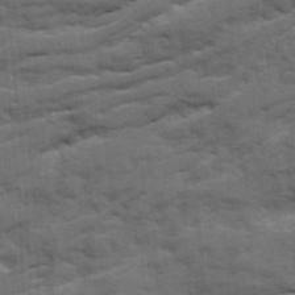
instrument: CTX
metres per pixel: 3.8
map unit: Ave
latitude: 19.9906
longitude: -129.7072
